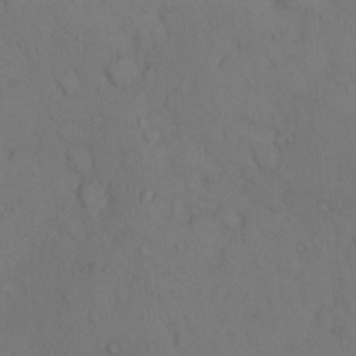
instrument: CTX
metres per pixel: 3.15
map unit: Hto
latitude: 11.3104
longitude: -61.5182
